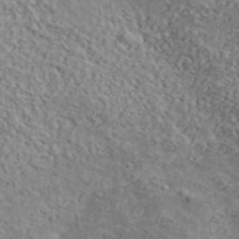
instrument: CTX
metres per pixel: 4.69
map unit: lHvf
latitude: 38.1956
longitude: -88.1956
